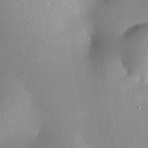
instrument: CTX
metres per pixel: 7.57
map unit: HNhu
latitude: 6.1956
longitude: 8.6518
